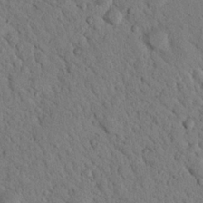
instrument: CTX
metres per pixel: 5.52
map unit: Nhu
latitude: 22.4790
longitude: -76.5545
